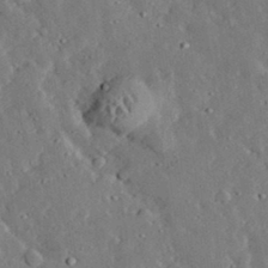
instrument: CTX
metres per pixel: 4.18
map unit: lHvf
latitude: 32.5546
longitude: -83.3670
